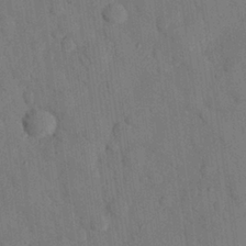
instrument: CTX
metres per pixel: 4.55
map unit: eHh
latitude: 26.4412
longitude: -76.5545
